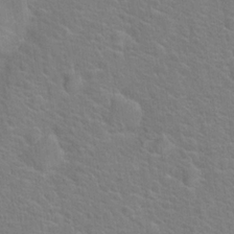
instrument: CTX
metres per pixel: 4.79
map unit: Hto
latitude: 19.8394
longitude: -44.3467
